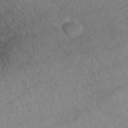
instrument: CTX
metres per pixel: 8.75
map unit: ANa
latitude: 42.4790
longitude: 27.3131
